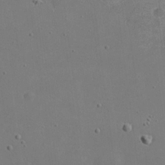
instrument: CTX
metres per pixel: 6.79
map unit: eHh
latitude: 20.9514
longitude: -71.3859
